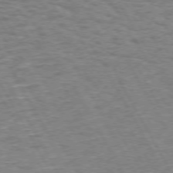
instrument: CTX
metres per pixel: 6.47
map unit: Hpe
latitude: 72.2145
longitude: -123.6316
